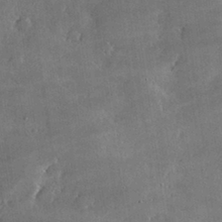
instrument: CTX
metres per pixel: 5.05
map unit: lHvf
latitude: 32.2523
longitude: -91.7639
